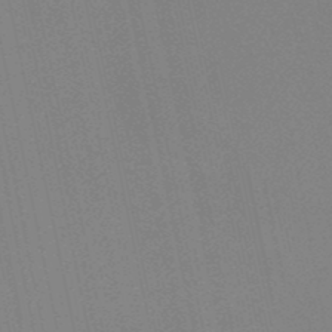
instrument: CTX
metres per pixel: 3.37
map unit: lHb
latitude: -49.1054
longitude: 69.2942
